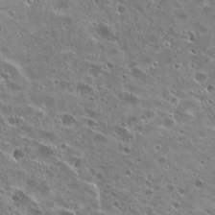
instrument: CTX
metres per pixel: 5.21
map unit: Hto
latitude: 28.1955
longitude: -44.6679
